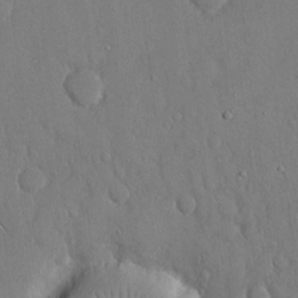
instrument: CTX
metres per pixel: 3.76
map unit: eHh
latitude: 15.5749
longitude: -70.6490
